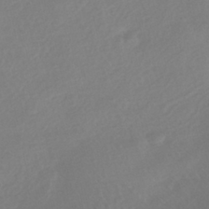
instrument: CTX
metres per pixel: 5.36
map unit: HNhu
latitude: -41.1809
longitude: 93.3888
